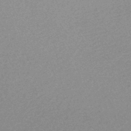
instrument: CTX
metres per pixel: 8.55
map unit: lHb
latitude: -48.0283
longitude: 65.9178
